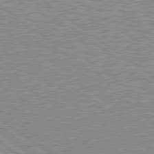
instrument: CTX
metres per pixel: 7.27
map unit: Hpe
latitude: 78.7624
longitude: -171.6694
